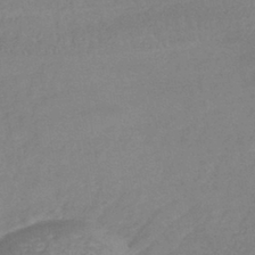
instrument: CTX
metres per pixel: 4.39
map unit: lHb
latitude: -41.7100
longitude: 73.3887
